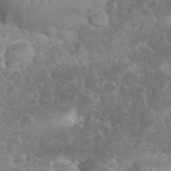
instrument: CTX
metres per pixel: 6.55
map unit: eHh
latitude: 34.8758
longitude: -62.4601
